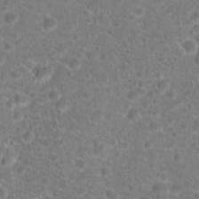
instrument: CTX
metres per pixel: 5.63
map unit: Hto
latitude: 18.4412
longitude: -40.9135
